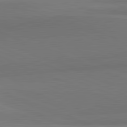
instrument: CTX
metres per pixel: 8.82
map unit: lApd
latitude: 82.0255
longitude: 149.6533
